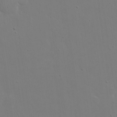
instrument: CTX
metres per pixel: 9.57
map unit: eHh
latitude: 20.0255
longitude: -72.0633
